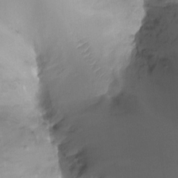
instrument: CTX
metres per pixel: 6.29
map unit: Ht
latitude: -16.5385
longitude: -40.8380
